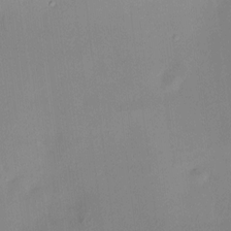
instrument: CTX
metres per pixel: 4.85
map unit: HNhu
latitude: 7.9150
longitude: 9.0486
